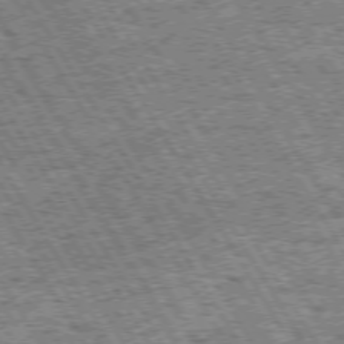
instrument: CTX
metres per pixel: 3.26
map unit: Hpe
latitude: 72.3846
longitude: -127.9150
